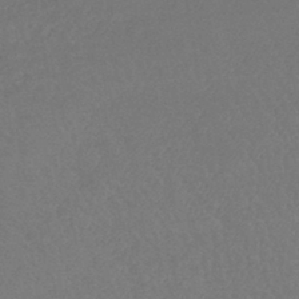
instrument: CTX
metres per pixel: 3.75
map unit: lHb
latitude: -43.3320
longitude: 73.7477
